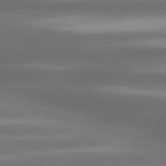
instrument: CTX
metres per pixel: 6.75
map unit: lApd
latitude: 80.5357
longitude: -142.3845
